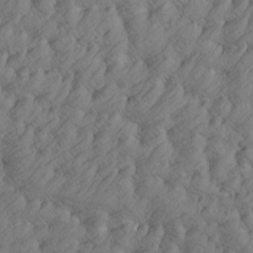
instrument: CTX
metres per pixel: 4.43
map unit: Htu
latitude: -5.0864
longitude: -176.5923
